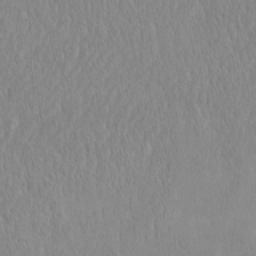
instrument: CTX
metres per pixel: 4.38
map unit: HNhu
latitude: -4.9541
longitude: 14.9542
